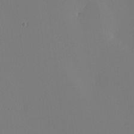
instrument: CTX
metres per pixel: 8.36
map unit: Nhu
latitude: -6.5384
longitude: -94.7624
